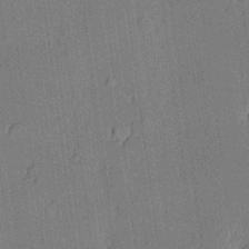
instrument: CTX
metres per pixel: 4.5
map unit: lHvf
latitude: 20.8947
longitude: 144.3117
